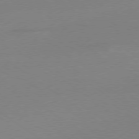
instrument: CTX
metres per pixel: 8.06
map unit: Ap
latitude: -79.0675
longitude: -97.6694
